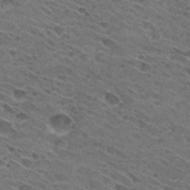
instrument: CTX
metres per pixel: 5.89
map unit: Hto
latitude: 31.2348
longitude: -46.0444
